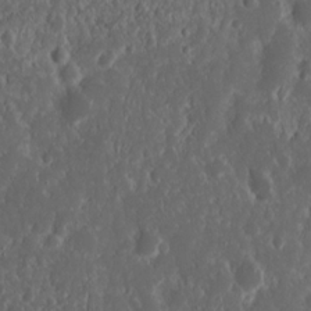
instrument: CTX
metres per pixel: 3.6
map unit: Nhu
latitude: 14.3657
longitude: -73.1970
